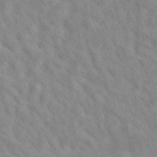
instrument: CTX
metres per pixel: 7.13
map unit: eAb
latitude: 34.5923
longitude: 108.5952
